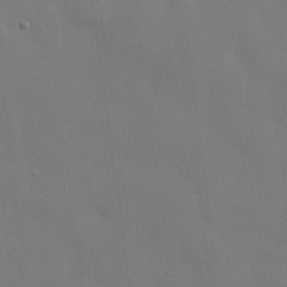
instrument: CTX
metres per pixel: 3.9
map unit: lHvf
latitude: 22.3089
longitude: 145.5966
